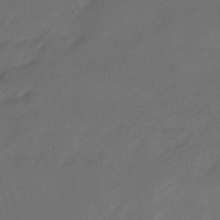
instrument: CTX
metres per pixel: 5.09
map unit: eHb
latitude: -46.3873
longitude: 85.3320
